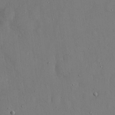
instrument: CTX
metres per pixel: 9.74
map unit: eHh
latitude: 15.8773
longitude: -70.8569
